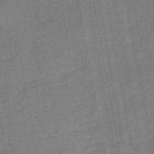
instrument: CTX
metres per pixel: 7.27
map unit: HNb
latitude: -45.1242
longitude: -36.8191
